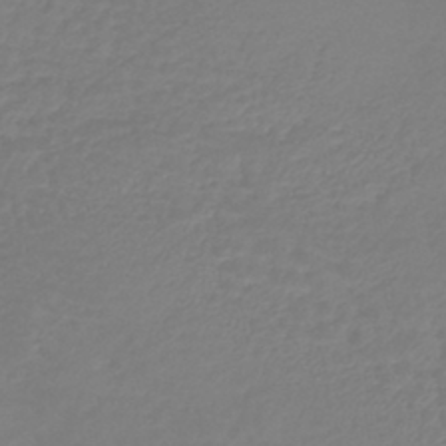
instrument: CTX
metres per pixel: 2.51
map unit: lHb
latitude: -41.7855
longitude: 68.4629
